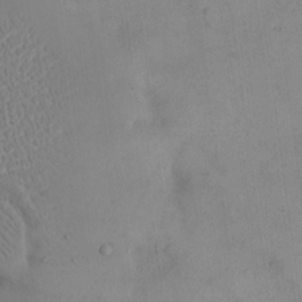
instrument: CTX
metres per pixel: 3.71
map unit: eHh
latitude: 16.1956
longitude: -67.6505
